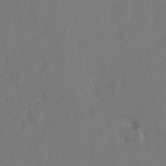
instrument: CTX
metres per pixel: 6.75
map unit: Hto
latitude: 8.3656
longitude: -34.8947
